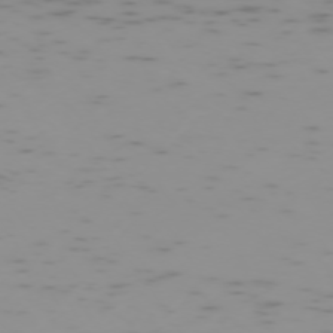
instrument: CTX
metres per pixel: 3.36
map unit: Hpe
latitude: -73.6911
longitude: 7.6344
